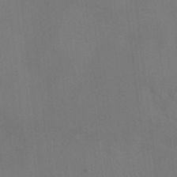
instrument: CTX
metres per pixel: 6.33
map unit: HNhu
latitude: -39.7856
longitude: 96.0661
